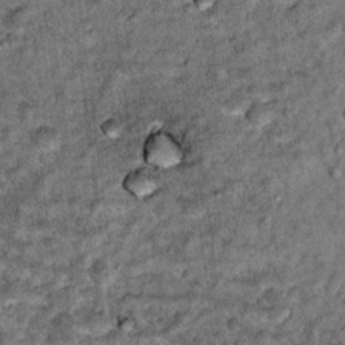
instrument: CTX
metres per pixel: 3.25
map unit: Hto
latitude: 15.9528
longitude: -35.7449
